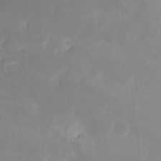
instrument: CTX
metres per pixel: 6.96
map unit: Ht
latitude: -17.2187
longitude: -45.4048
